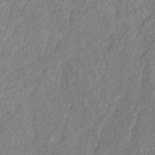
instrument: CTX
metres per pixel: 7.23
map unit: lHb
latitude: -40.5196
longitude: 73.6155
